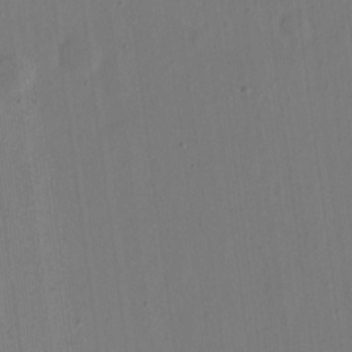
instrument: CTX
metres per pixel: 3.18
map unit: eHh
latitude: 16.1389
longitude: -69.5938
